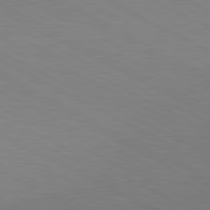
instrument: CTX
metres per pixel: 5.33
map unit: lApd
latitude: 80.9325
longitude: 149.4077
